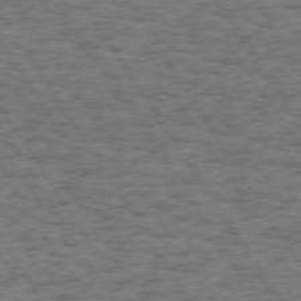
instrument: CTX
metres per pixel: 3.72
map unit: Hpe
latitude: 73.6505
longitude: -130.4412
